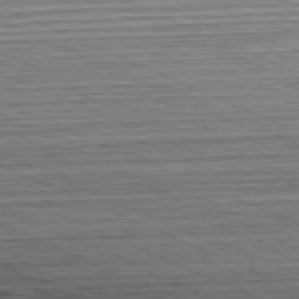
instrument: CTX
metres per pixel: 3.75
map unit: Hpe
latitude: -81.8423
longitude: 11.2376
